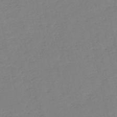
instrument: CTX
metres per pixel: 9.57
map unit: HNb
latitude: -53.4265
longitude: -39.3671
